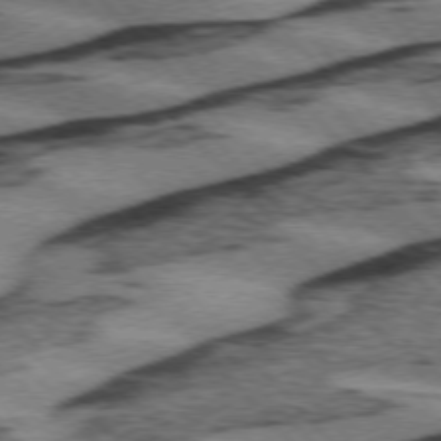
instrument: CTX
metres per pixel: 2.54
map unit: lApd
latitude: 75.2537
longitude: -78.5357
